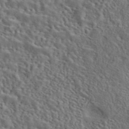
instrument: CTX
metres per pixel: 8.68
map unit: eAb
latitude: 43.3104
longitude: 112.8786
